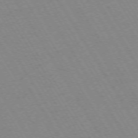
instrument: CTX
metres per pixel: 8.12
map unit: Ap
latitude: -73.2754
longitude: -71.9906
